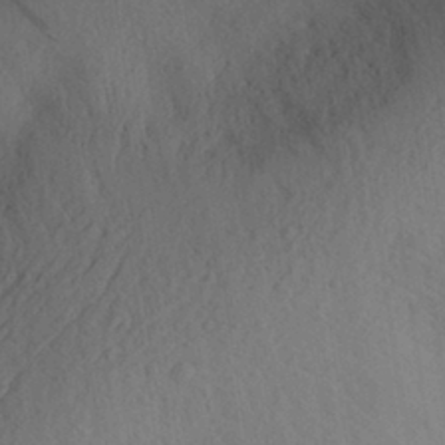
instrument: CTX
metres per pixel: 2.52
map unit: Aa
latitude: 29.7260
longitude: -145.4804
